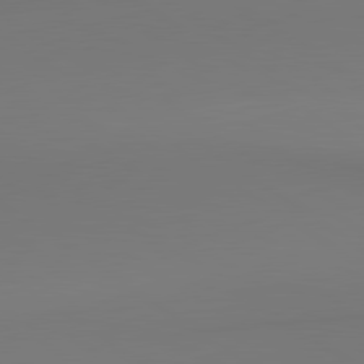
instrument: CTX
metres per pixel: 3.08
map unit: lApd
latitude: 80.6113
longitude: 152.5762
